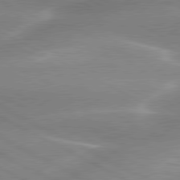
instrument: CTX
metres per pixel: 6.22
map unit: lApd
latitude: 80.1767
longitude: -136.0822
